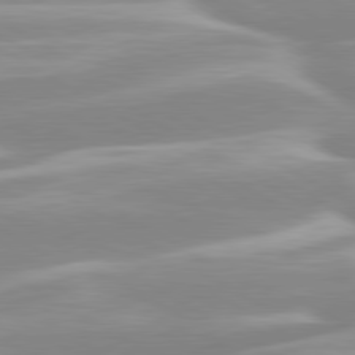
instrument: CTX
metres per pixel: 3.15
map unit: lApd
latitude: 80.1200
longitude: -128.6112
